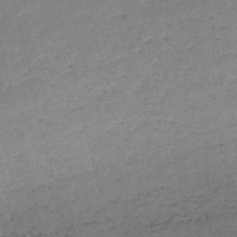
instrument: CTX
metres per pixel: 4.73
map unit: HNb
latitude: -55.5966
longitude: -42.7246
